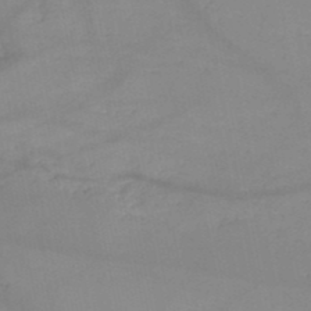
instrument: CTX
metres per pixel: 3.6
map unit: HNb
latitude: -49.7100
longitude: -40.9135
